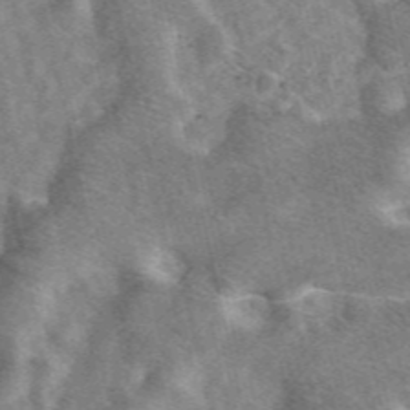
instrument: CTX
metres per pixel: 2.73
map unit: eAb
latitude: 47.5560
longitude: 119.2943
